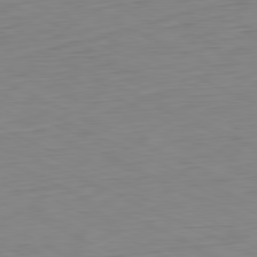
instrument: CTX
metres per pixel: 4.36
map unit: Ap
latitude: -81.1431
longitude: -60.1955
